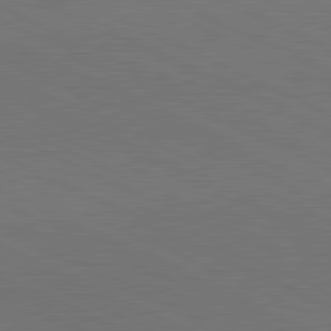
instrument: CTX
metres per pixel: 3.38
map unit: lApd
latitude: 81.1592
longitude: 148.2929
